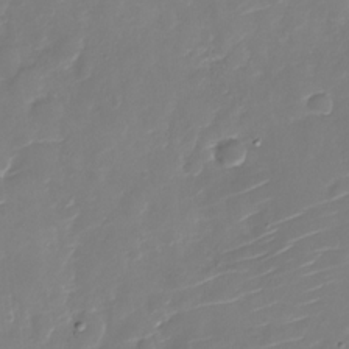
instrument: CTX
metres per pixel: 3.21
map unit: Nhu
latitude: -27.5588
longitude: -78.9703
